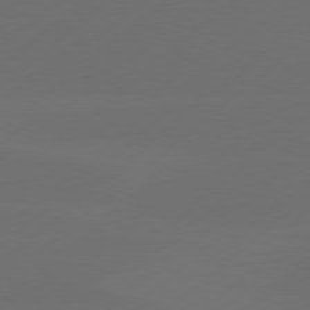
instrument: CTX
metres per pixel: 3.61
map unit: Hpe
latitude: 78.4223
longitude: -132.1200
